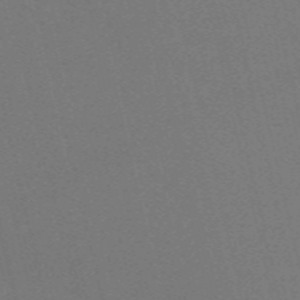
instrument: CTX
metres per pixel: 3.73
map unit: Nve
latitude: -59.1431
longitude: 63.1998
